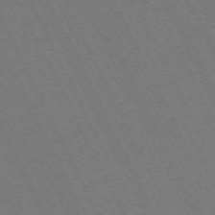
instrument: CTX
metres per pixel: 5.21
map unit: Hpe
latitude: -71.8611
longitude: 13.1620
